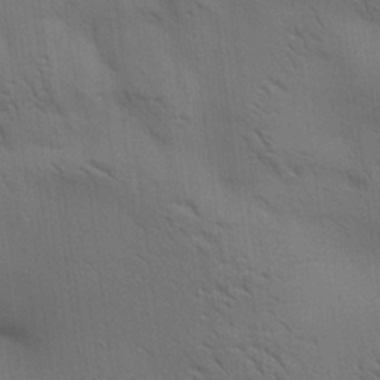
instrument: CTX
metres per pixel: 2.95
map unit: Aa
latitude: 22.1767
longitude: -140.5356
